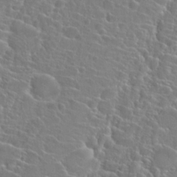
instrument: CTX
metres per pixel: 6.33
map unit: Hto
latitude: 22.7624
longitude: -40.4034
